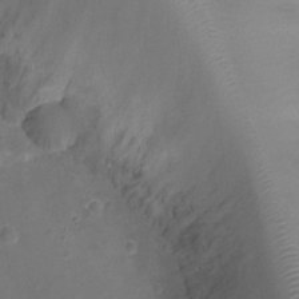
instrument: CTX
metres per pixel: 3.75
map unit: Ht
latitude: -9.7100
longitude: -20.9136
